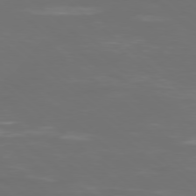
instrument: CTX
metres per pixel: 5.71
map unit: Ap
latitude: -79.4076
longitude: -61.6505
